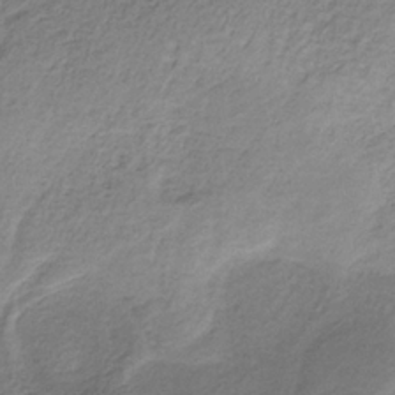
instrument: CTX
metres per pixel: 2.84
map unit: HNb
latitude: -33.0487
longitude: 62.9730
